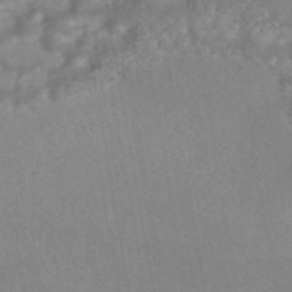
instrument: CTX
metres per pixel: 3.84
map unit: HNhu
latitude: -44.8975
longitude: 92.0472
